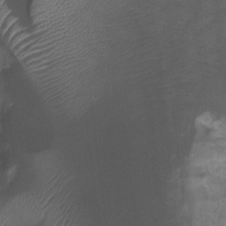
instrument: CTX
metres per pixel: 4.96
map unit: Ht
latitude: -1.5399
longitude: -20.0822
